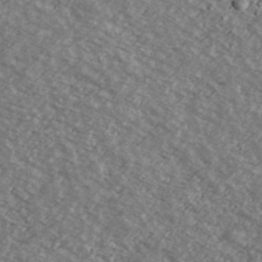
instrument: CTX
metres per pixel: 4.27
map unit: Ave
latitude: 39.1403
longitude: -110.0255
